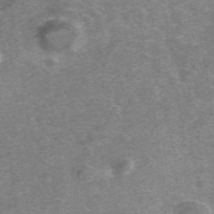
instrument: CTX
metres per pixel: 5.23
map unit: ANa
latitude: 43.5182
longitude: 24.7841
